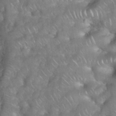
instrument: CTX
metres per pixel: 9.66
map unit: eHh
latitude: 38.8569
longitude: -58.5357
